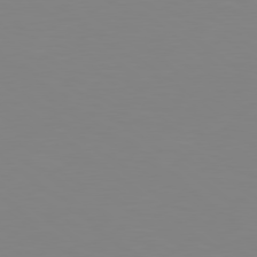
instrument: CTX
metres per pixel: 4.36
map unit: Hpe
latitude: 78.9703
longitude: -173.0458
